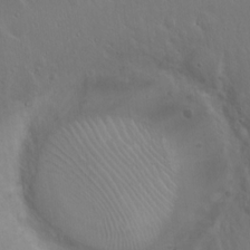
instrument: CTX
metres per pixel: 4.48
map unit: Hto
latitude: 17.5938
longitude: -57.1781
